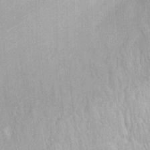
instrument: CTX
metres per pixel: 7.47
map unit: Ht
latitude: -2.1794
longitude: -15.7072
